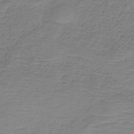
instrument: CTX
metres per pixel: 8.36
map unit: HNb
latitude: -35.2565
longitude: 53.5588
